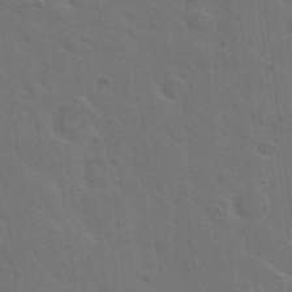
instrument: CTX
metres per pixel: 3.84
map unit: Hto
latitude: 23.7261
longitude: -47.6127
